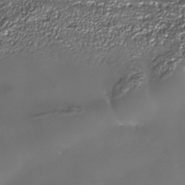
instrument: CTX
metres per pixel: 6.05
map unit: Nhe
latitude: -35.7289
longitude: -92.2900
